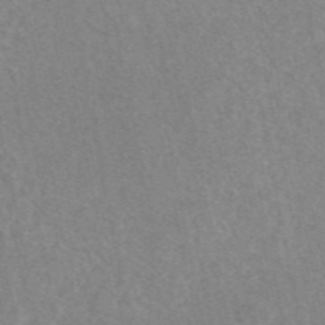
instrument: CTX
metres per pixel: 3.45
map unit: eAb
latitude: 47.6883
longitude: 118.7652
